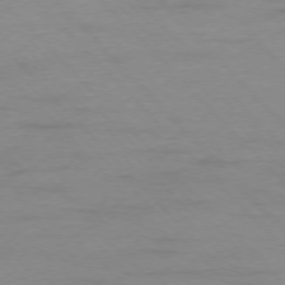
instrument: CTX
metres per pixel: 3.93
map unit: Ap
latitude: -76.9164
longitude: -82.9513
